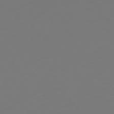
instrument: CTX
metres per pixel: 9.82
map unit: Hpe
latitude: 73.1970
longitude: -122.3278
